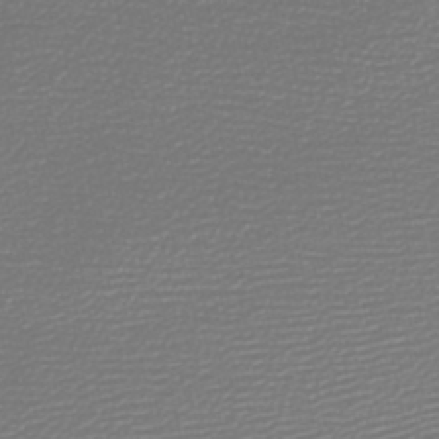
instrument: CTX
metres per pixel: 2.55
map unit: lHb
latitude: -46.8030
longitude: 60.3873
